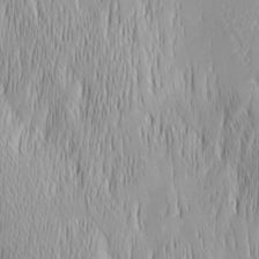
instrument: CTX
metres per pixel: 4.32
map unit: Ave
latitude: 2.4412
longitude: -113.7449
